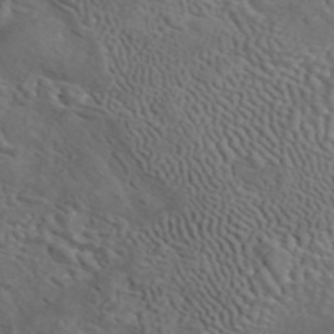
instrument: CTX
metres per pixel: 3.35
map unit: ANa
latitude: 42.5924
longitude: 14.5952
